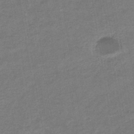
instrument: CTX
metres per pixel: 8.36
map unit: eHb
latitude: -35.3510
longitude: 77.7100
